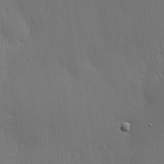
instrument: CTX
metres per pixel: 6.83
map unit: lHvf
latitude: 18.5168
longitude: -117.1025
